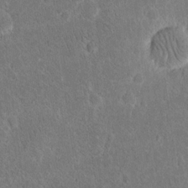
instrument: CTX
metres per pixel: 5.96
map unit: eHh
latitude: 16.8758
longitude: -73.0648
